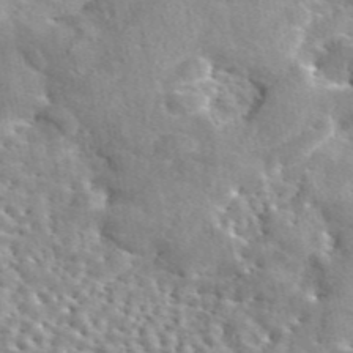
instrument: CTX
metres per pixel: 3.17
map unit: eAb
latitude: 44.7435
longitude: 113.7478
